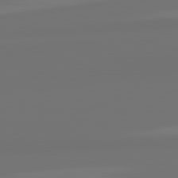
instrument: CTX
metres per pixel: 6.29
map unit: lApd
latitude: 82.2711
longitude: 154.4251
